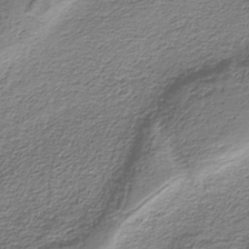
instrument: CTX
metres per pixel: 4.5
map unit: eAb
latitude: -38.3118
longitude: 53.0297
